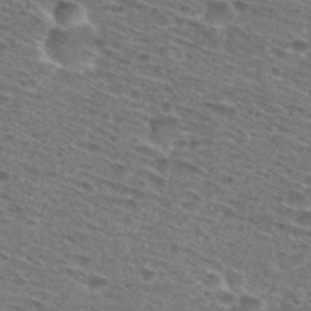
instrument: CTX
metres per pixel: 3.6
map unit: Nhu
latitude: 28.6112
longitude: -47.9717
